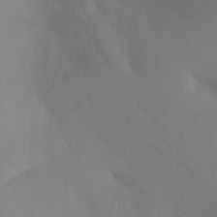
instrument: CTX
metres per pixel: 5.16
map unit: Ht
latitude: -10.2928
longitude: -33.1781
